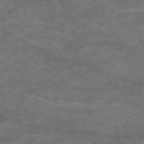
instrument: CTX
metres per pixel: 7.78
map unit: eAb
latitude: 48.5735
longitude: 122.5952
